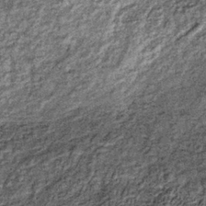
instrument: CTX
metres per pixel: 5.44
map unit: lHb
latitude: -36.0850
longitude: 66.7653
